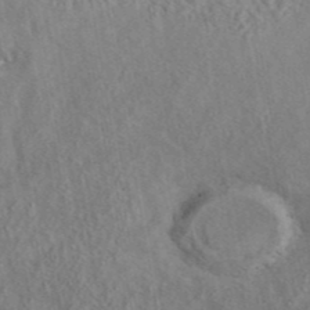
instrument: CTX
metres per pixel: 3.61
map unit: eAb
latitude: 42.4979
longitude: 109.7855
